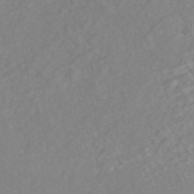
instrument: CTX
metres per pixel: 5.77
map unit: ANa
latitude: 45.1214
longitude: 22.6897
